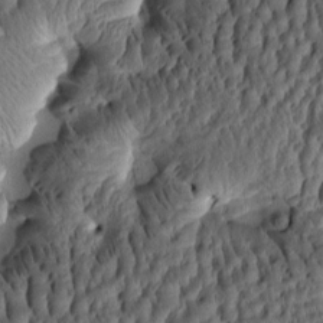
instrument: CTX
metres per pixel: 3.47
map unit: eHh
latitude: -0.9164
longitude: 15.8045
